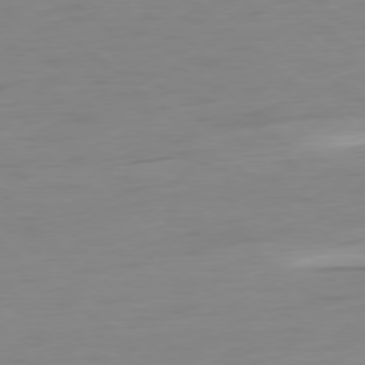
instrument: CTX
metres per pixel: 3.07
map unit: Ap
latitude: -78.2361
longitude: -77.1214
